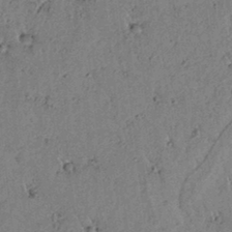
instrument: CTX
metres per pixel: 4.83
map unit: lAvf
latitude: 5.5749
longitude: 158.9352
